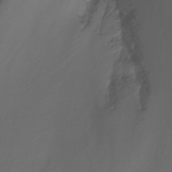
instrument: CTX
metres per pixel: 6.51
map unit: Nhu
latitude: -7.8989
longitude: -77.2159
